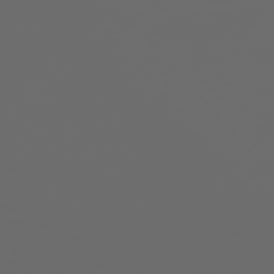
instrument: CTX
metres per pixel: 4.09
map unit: Ap
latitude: -76.2362
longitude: -63.9528
